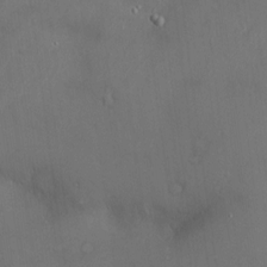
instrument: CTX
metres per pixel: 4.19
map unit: Hve
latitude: -11.4077
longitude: 174.0472
